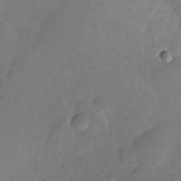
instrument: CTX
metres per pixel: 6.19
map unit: Nhu
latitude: -27.1809
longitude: -71.0458
